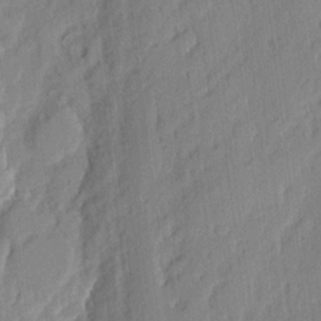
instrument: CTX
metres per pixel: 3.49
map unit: eHh
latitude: 4.9136
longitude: -77.0647
